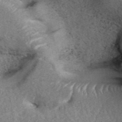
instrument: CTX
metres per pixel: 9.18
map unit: ANa
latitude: 40.6679
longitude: 18.1417
